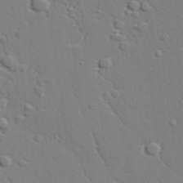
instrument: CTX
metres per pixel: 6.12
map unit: lAvf
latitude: 28.3278
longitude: -108.6112
